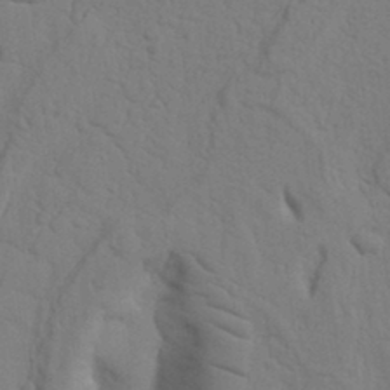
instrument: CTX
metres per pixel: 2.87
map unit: Nhu
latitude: 19.8016
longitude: -76.2900
